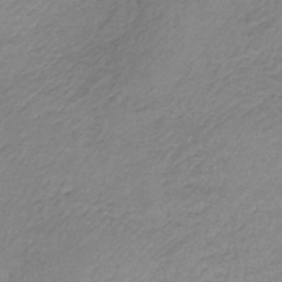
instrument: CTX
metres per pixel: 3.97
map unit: HNb
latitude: -33.9367
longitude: 63.0108
